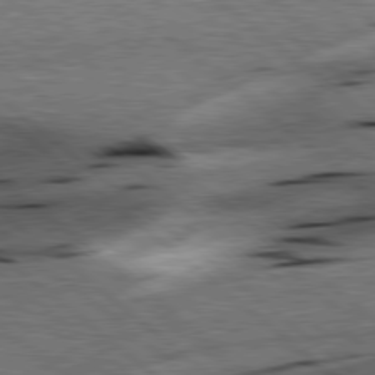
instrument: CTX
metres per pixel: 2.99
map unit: lApd
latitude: 78.6113
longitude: -52.6302
